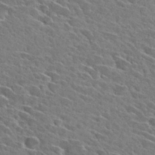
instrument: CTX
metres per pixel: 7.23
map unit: Hto
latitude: 28.3656
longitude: -42.8380
